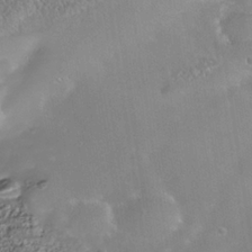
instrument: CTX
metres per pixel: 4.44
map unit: Nhe
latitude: -38.6897
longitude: -118.1389
